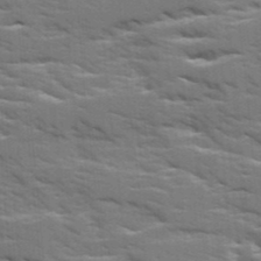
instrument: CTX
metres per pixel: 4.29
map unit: Ave
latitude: 17.4615
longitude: -129.6505
